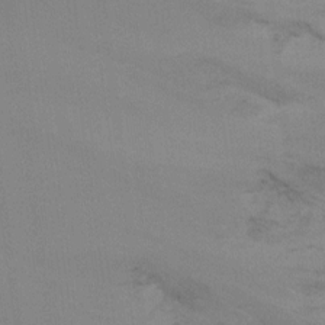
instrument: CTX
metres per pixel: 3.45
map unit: Ht
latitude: -9.2376
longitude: -32.7813
